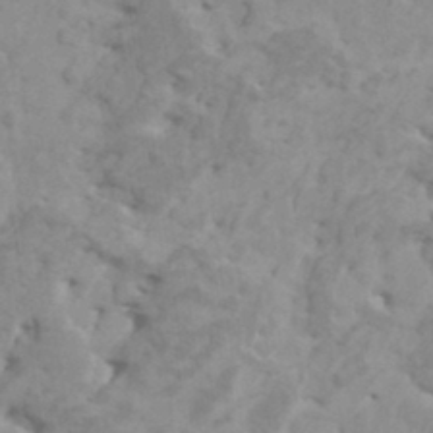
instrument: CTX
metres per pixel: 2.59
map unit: HNhu
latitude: -0.3685
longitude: 3.8233
